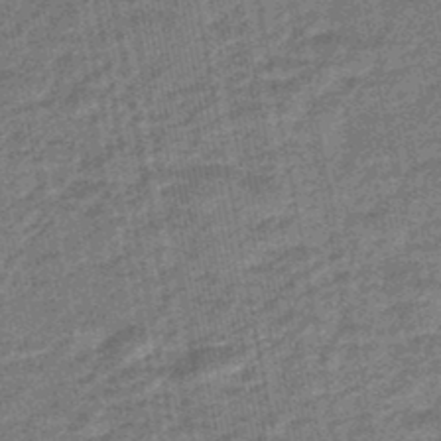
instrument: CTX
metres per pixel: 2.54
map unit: eHb
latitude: -45.8233
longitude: 89.4454
